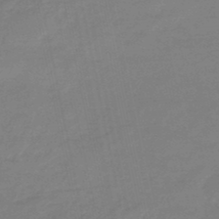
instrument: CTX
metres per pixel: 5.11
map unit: eHb
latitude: -46.0850
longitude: 86.4629
